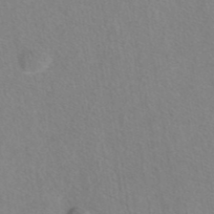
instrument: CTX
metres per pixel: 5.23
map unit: eAb
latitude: 41.9339
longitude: 106.4440
